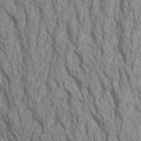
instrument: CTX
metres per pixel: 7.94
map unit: Htu
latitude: -5.0675
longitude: -72.3468
